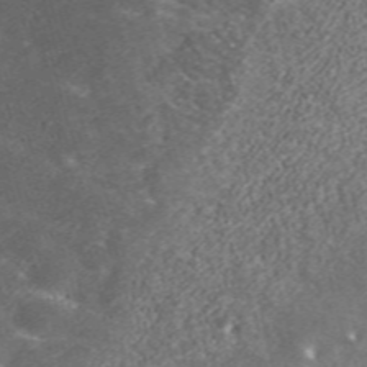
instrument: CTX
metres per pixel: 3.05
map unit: ANa
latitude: 36.8758
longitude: 15.5022
